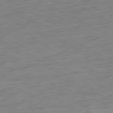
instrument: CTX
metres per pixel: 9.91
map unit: Ap
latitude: -80.6708
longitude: -61.2348
